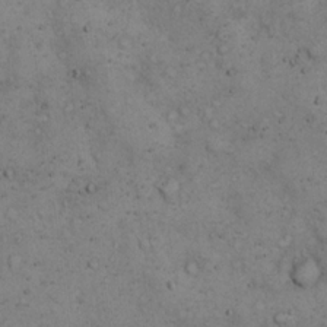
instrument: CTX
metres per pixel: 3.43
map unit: eHh
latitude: 15.3860
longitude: -63.8395
